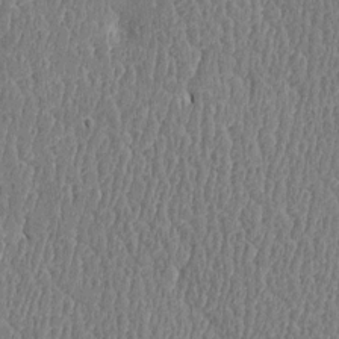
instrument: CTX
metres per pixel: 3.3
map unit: Htu
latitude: -5.1053
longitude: 176.1606
